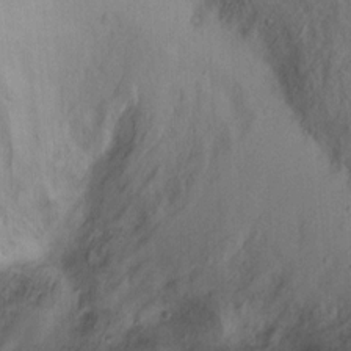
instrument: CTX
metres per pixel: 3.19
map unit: Hto
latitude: 7.0647
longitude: -37.8772
